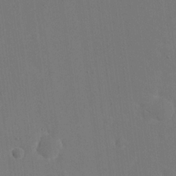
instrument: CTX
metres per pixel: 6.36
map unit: eHh
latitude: 18.8002
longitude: -67.5938
